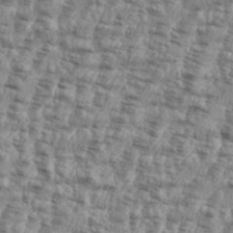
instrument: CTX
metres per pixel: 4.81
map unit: eHh
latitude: 35.5938
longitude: -136.5735
